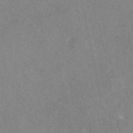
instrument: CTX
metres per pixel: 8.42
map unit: eAb
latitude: 48.5357
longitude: 113.7478
